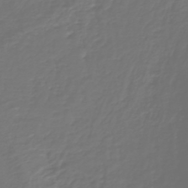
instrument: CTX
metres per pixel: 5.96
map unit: HNb
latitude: -47.4832
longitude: 54.8975
